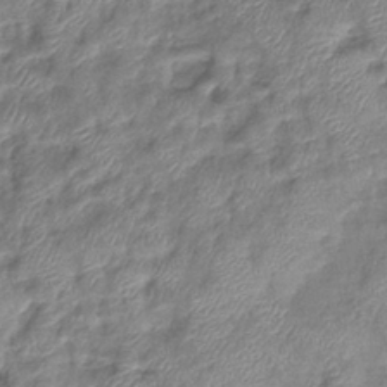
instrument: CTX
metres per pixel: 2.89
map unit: eHb
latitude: -39.0109
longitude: 78.3306
